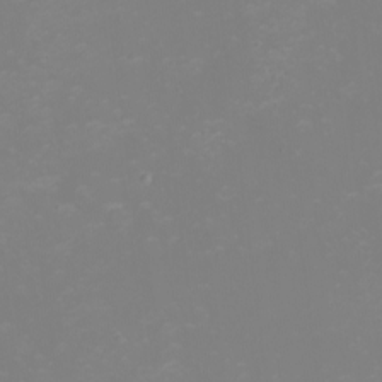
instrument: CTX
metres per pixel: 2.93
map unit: eHh
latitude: -2.3873
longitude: -75.4993
